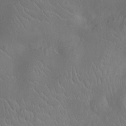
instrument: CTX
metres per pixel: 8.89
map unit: Ht
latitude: -9.8044
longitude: -21.5749
